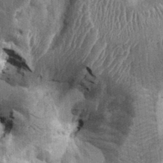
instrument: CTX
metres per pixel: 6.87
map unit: Ht
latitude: -0.6897
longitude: -14.0633
